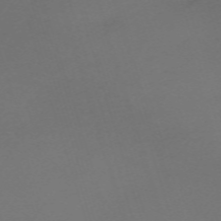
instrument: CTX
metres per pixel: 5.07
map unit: eHh
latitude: -62.4440
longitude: 52.8785
